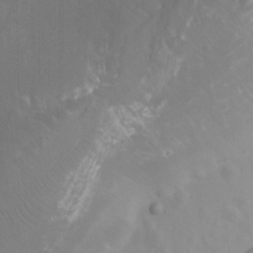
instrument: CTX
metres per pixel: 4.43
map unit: Nhu
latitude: -10.4440
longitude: -75.3104
